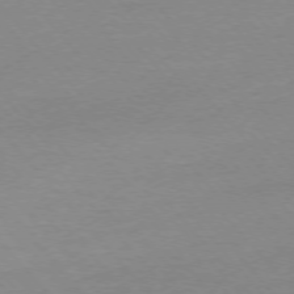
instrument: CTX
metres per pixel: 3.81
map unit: Ap
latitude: -76.4629
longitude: -93.7260
